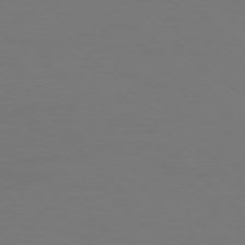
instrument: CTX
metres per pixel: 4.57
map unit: Ap
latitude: -76.3684
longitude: -79.1026
